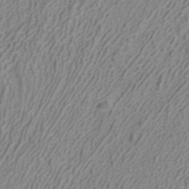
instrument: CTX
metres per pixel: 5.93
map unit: ANa
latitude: 40.3656
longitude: 22.3306
